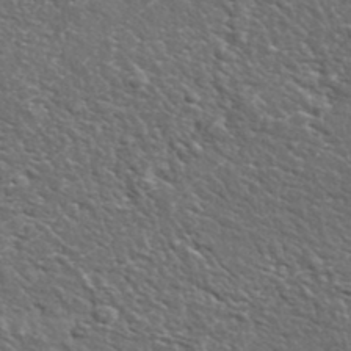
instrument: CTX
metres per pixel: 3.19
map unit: lHvf
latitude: 37.2726
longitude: -88.6491
